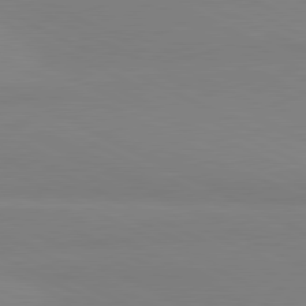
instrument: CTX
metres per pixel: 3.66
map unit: lApd
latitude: 81.0836
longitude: 179.1431
